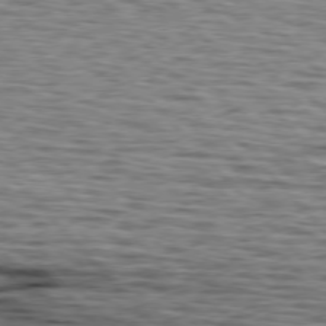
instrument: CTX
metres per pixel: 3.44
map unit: lApd
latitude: 76.5545
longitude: -80.0444
